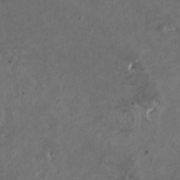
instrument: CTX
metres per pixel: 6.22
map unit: HNhu
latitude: 2.5734
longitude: -4.2900
